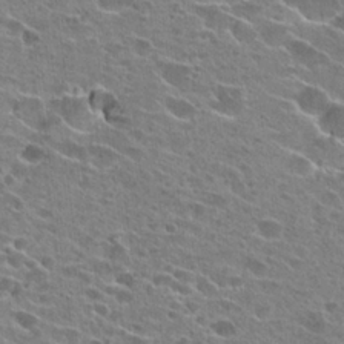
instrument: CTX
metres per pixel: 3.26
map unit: Hto
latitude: 23.9150
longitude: -42.5924
